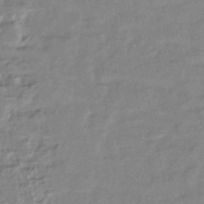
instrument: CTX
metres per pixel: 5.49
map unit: lHb
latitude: -41.3509
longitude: 76.0283
